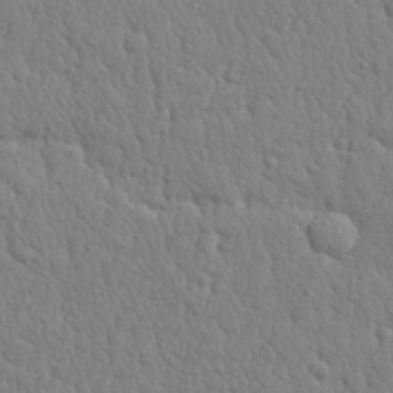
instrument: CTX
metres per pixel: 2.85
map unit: eHh
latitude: 28.3467
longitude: -75.5560
